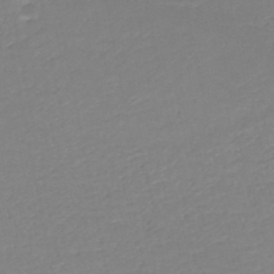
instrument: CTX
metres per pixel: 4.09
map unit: HNb
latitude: -49.4455
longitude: -44.2522
